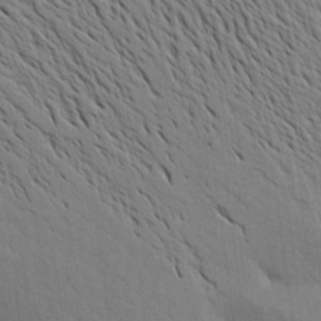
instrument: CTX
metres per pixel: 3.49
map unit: Aa
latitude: 20.2901
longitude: -148.1011
